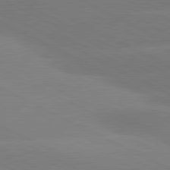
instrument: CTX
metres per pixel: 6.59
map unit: lApd
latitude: 81.0647
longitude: -154.1578
